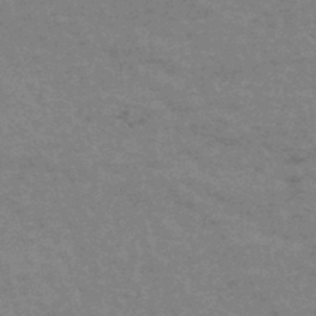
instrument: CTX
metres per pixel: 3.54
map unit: eHb
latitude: -44.0661
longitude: 89.3698
